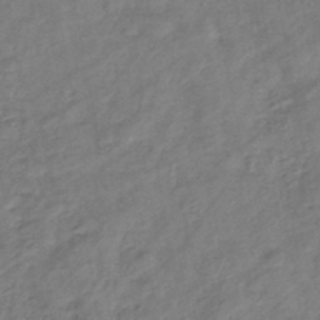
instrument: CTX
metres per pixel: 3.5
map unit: eHb
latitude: -45.4077
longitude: 83.8422
